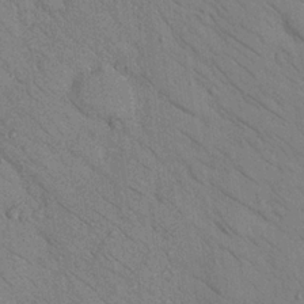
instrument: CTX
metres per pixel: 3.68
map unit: Nhu
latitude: 24.0822
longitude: -74.4790
